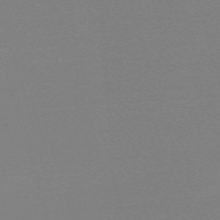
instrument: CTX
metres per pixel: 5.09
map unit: eHh
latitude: -62.6518
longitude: 52.1227
